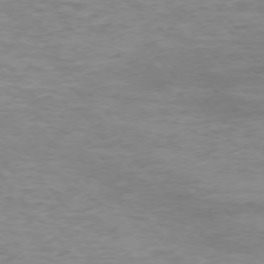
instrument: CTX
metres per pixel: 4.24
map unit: Ap
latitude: -75.8045
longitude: -88.3279
